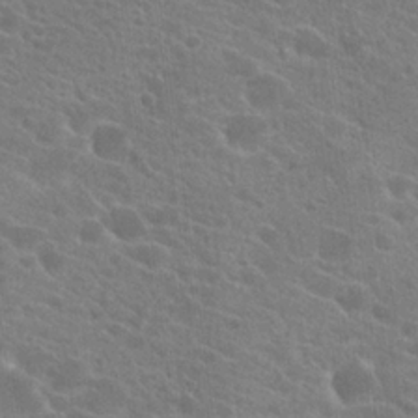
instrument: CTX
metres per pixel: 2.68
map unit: Hto
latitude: 22.7435
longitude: -39.4426
